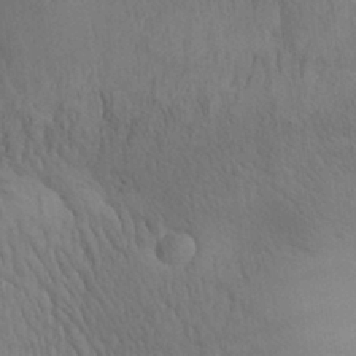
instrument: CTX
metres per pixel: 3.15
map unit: Aa
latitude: 30.4601
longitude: -145.0080
